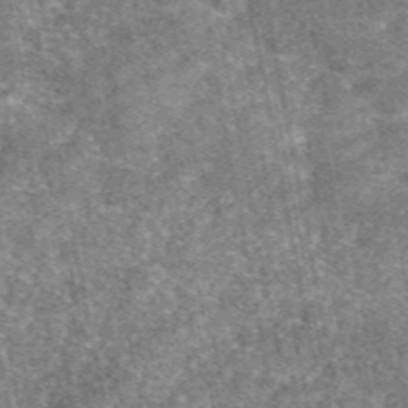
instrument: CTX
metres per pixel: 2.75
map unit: eAb
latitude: 47.2537
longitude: 106.5574
